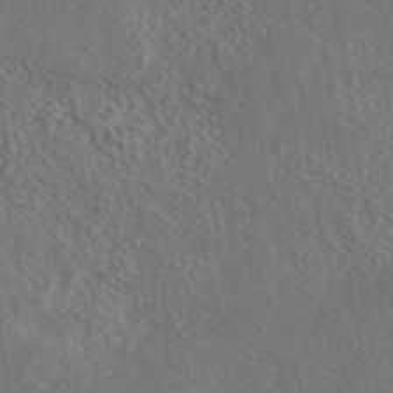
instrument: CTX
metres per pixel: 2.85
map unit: eAb
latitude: 43.3104
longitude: 110.8785
